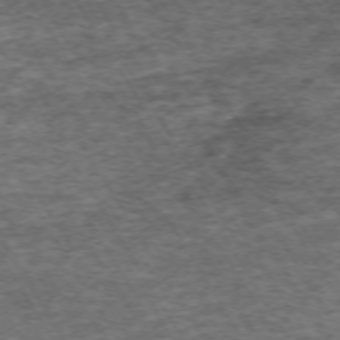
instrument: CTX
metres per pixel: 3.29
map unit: Hpe
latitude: -71.8045
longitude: 14.1228
